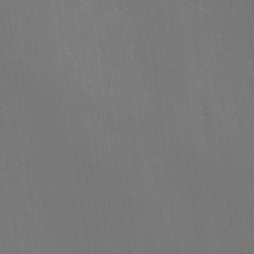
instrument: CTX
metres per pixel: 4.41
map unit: Nve
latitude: -9.1053
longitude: 175.6721
